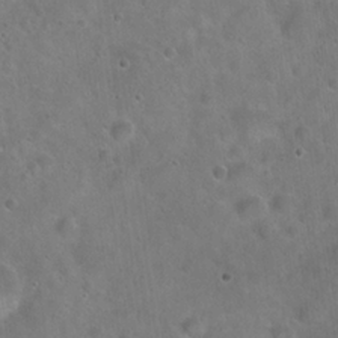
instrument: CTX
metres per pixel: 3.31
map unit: Hto
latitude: 22.1200
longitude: -53.6505
